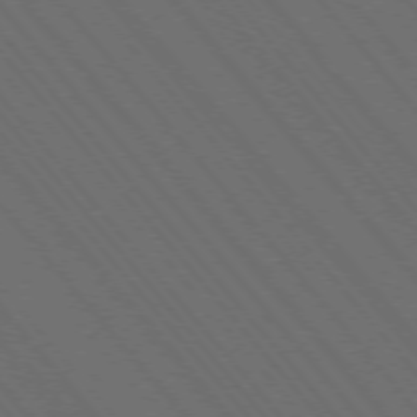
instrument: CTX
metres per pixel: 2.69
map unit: Hpe
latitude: -76.0661
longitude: -16.4790
